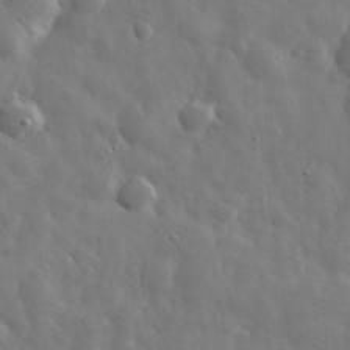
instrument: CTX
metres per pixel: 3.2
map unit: eHh
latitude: 31.8206
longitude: -71.1592
